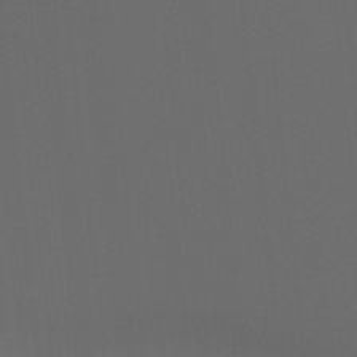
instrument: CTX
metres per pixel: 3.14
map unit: Hto
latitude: -7.8422
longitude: -48.3845
